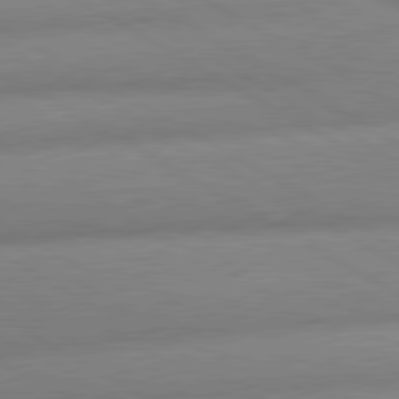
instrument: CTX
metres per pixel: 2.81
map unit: lApd
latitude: 80.3089
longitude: -163.1215
